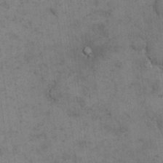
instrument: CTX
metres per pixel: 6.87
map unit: eHh
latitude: 18.0633
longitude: -63.2726
